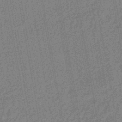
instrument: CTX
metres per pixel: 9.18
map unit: lHb
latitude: -44.5574
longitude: 65.4455
